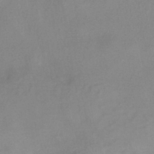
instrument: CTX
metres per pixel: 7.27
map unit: eHh
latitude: -40.8030
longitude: 120.3684
